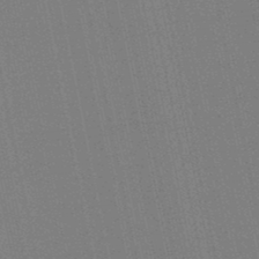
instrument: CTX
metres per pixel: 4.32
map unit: lHb
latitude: -47.5021
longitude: 78.3684
